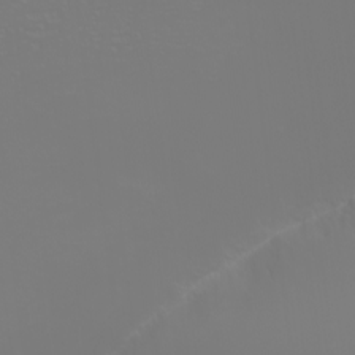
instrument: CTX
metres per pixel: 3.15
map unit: eHh
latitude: -6.3684
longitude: -84.0822
